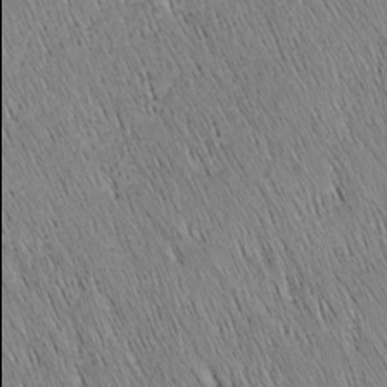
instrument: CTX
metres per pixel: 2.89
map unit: Nhu
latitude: -5.1242
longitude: -149.9906
